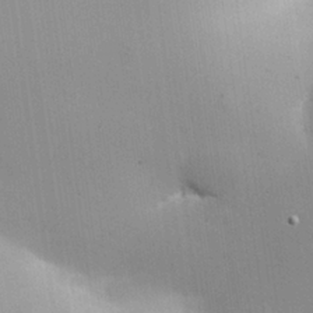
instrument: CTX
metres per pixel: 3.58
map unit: Nhu
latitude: 26.0822
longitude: -69.1781
